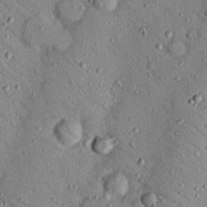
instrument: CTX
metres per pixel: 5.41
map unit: Nhu
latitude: 24.8191
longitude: -73.2726
